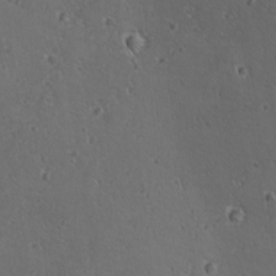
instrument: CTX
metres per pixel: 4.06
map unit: lAvf
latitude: -9.8611
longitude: -119.8205
